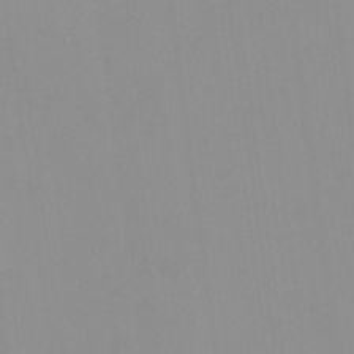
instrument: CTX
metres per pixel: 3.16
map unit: HNhu
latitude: -0.7841
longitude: -6.1956
